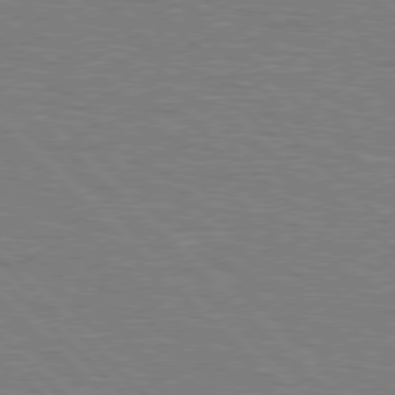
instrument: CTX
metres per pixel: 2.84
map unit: Hpe
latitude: 77.1970
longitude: -151.8583
